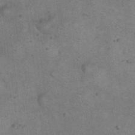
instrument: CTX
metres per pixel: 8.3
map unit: eHh
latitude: 20.5357
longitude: -61.9339
